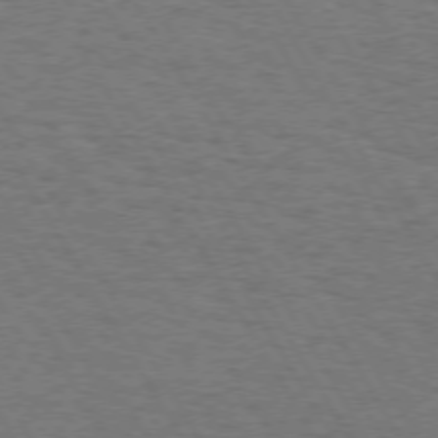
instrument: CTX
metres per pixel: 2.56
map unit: Hpe
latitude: 72.6302
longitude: -129.1592
